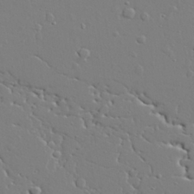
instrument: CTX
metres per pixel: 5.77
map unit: lAvf
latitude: 28.7057
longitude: -108.2522
